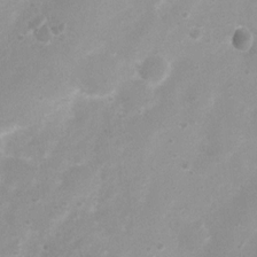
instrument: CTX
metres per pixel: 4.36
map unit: Nhu
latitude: 3.9150
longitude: -25.1214
